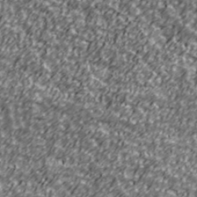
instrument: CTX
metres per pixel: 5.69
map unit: Ave
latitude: 41.2725
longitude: -113.6883
